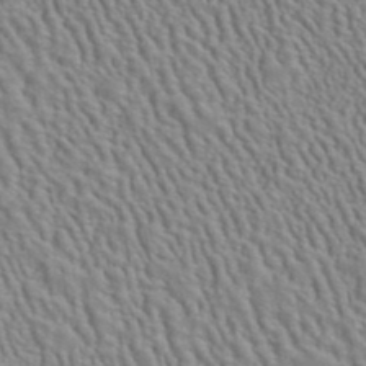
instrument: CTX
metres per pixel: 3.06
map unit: ANa
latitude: 41.1025
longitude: 29.0109
